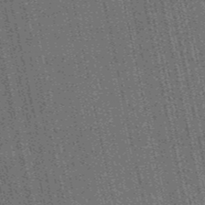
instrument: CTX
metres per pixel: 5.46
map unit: HNb
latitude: -51.9745
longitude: -49.6694
